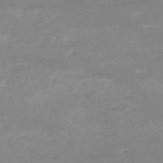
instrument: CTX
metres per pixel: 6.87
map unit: HNb
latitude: -53.6721
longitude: -36.2901
